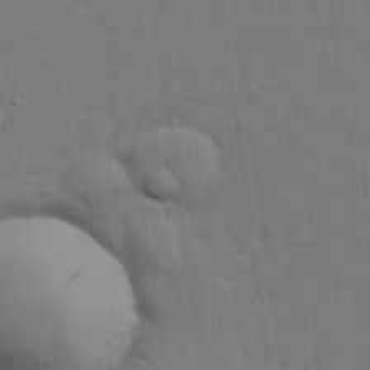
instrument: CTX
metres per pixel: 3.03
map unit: lHvf
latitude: 22.8002
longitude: 142.1983
